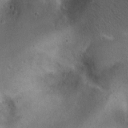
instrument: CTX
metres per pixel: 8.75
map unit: eHh
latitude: 22.9325
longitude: -68.3656
